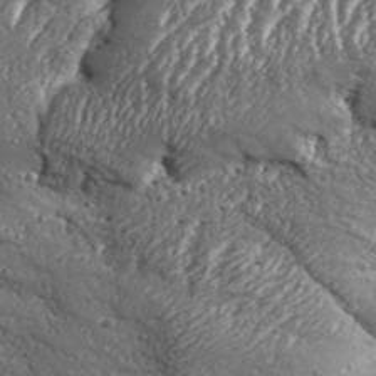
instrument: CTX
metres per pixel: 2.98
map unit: Aa
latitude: 33.8961
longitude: -135.2348
